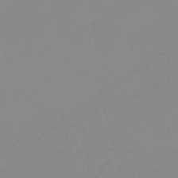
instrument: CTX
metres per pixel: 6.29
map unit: HNb
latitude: -56.0283
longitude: -42.8191
